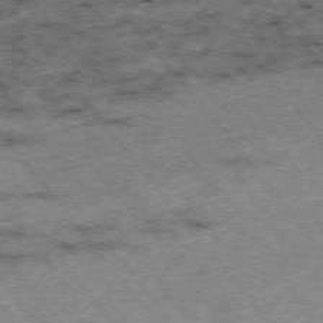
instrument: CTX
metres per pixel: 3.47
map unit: Hpe
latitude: -75.8423
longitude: -18.8002
